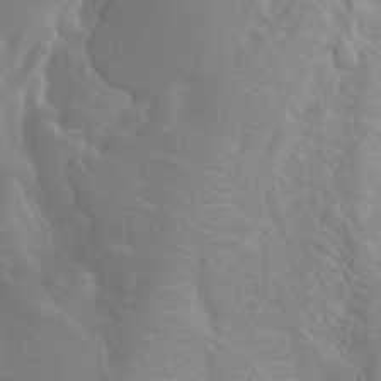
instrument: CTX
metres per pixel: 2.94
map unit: Htu
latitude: -4.3873
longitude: -87.9906
